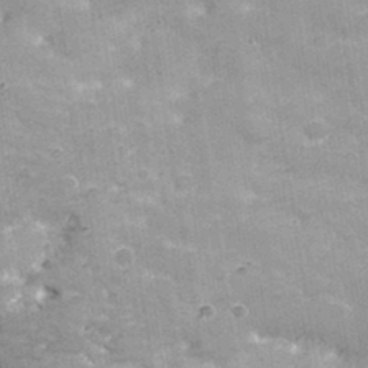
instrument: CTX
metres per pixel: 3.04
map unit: lHvf
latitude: 35.1025
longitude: -92.1955
